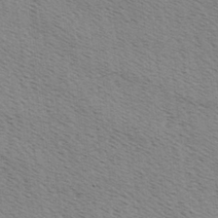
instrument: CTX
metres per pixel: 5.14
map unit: Hve
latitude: 2.7246
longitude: -124.9891
